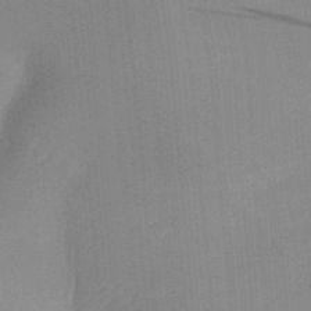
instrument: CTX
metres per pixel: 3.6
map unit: Aa
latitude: 30.7247
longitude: -142.0633
